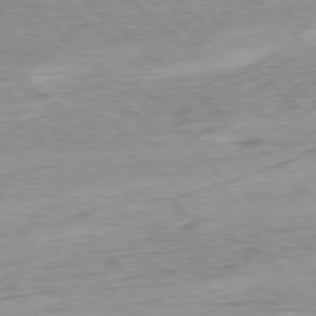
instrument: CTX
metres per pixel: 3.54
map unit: Ap
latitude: -77.5777
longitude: -78.9514
